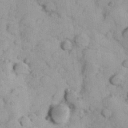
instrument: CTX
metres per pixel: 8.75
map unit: Hve
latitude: 24.2333
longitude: 147.8422
